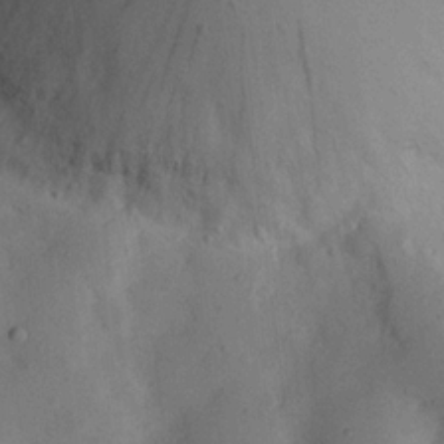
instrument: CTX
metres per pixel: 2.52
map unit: Nhu
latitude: 20.1389
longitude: -74.1011
